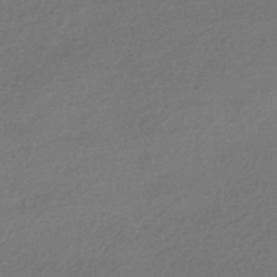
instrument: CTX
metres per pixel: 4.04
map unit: HNhu
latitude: -42.6518
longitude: 94.5573
